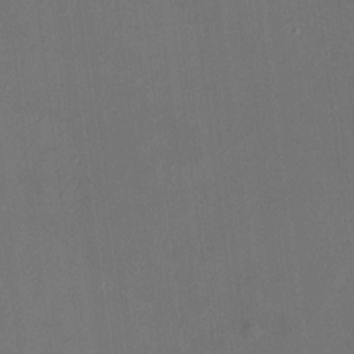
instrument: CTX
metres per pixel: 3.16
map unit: HNhu
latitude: 6.2145
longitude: 7.0297
